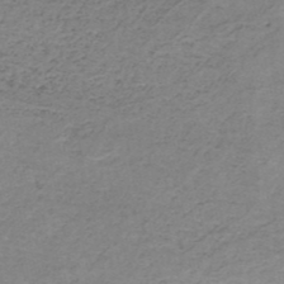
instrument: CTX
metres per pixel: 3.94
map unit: HNb
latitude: -50.4062
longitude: -53.9150
